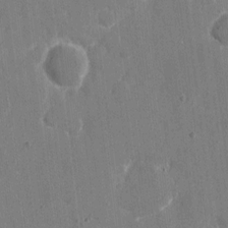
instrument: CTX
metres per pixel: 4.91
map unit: eHh
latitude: 8.1767
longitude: -68.0255
